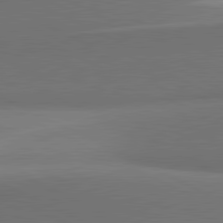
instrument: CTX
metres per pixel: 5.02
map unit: lApd
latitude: 81.5749
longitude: 154.6141
